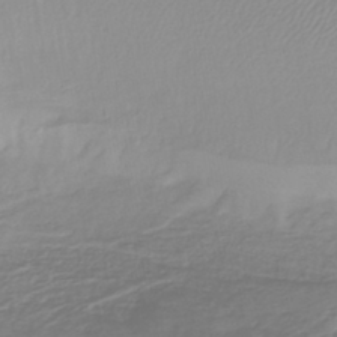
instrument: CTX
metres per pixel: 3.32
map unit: lHb
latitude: -41.9745
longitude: 71.3699
